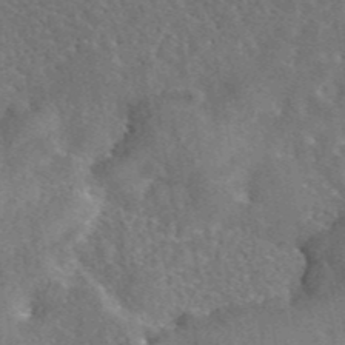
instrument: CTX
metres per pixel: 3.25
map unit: eAb
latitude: 44.9513
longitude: 110.7274
